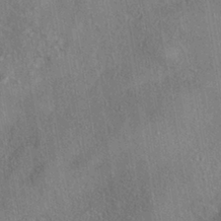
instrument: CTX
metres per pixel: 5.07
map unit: eHh
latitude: -40.8597
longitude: 120.6518
